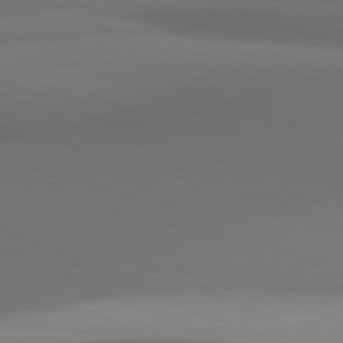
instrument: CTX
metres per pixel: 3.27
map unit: lApd
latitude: 81.5749
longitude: 171.9745
